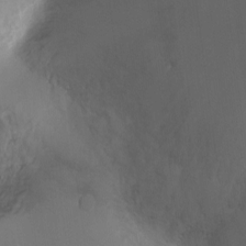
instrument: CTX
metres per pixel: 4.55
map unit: Ht
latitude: -2.9919
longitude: -28.9136
